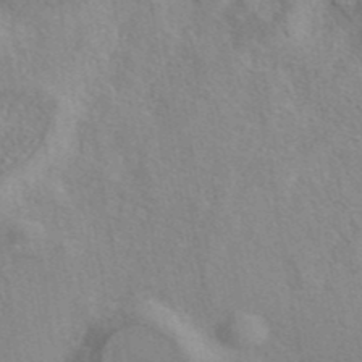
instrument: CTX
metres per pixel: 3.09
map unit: eAb
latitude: 41.5749
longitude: 110.2361
